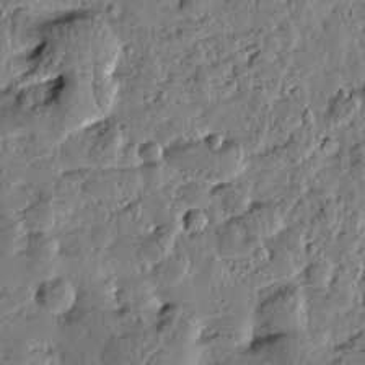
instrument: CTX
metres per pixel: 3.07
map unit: Htu
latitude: 0.5734
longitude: -178.7058
